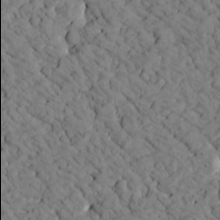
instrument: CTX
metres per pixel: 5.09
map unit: Htu
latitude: -2.0849
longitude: 174.0094
